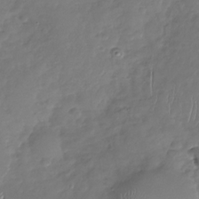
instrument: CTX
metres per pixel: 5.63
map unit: Nhu
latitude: -29.7289
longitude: -61.8016
